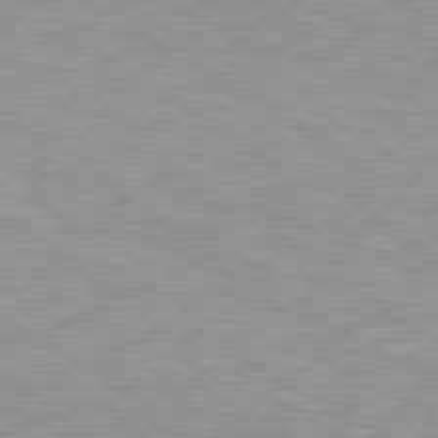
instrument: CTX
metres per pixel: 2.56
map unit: lApd
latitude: 79.2726
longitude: -88.4979
